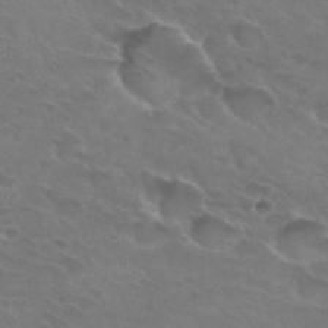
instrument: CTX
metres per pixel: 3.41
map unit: Hto
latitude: 32.2145
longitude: -46.0444
